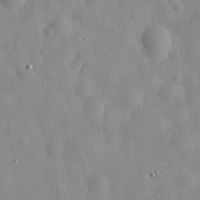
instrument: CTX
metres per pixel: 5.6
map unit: eHh
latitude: 29.8205
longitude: -74.3845
